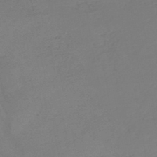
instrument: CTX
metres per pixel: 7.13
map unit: HNb
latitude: -46.2739
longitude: -35.2537
